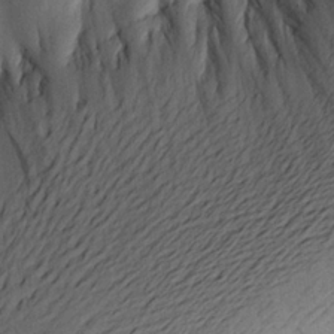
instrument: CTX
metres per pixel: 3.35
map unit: Aa
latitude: 21.3293
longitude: -143.2348
